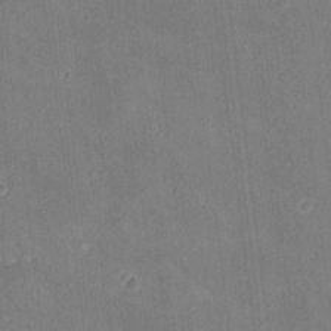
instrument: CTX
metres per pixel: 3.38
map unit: eHh
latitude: 8.2334
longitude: -73.2537
